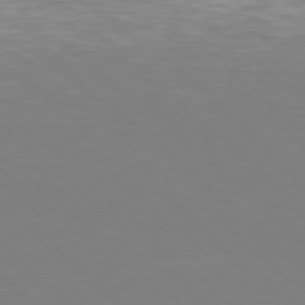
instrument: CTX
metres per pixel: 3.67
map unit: Hpe
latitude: 78.1956
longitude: -170.6490
